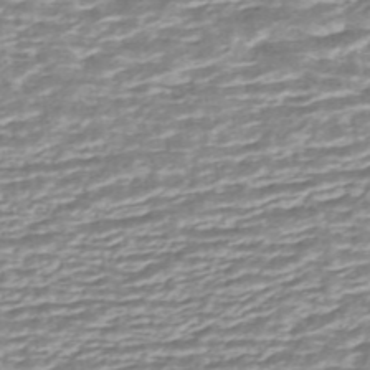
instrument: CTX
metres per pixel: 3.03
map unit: ANa
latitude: -44.3684
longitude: 105.1620
